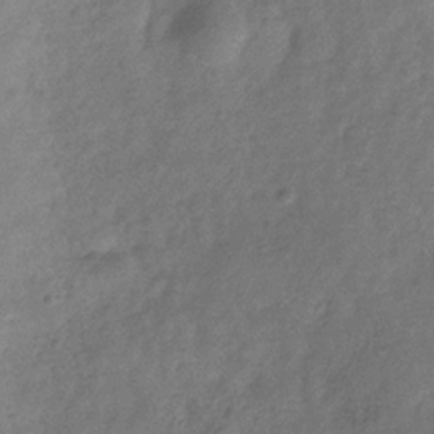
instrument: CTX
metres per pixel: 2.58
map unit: Hve
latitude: -32.9164
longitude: 92.5763
